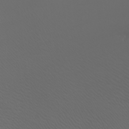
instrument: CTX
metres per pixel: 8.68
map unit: Htu
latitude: -7.5588
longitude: -73.2726
